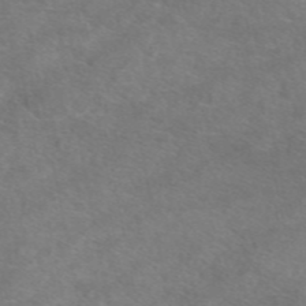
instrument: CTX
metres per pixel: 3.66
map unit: eAb
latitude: 48.4034
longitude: 122.9353
